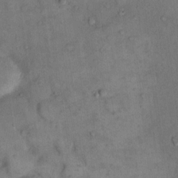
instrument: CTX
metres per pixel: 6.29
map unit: eHh
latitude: 15.6505
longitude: -66.6490
